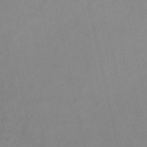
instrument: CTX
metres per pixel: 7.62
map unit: HNb
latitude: -53.8611
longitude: -47.9339
